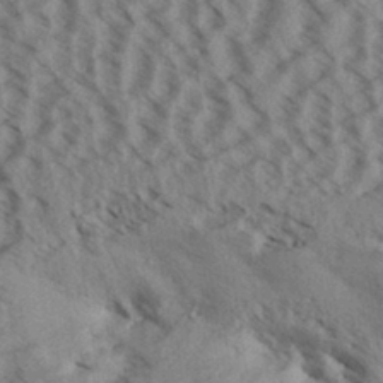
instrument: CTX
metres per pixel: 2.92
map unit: Aa
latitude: 32.3656
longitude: -138.7246
